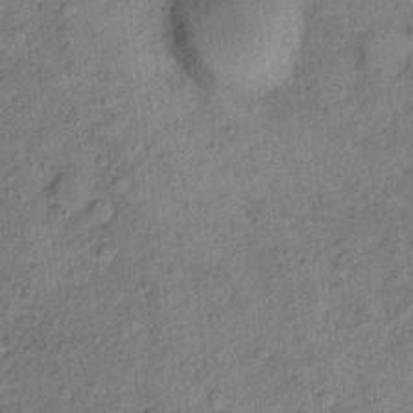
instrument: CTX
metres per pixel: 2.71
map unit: Ht
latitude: 9.7261
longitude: -39.6883
